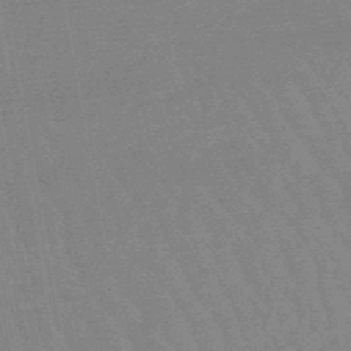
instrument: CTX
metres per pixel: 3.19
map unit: lHb
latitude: -48.0661
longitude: 82.3873
